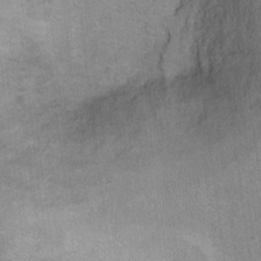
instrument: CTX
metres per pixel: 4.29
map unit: Ht
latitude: 5.6694
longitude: -36.5357
